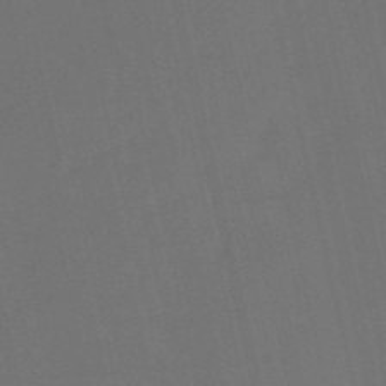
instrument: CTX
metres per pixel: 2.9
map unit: HNb
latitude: -52.5195
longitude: -48.7435
